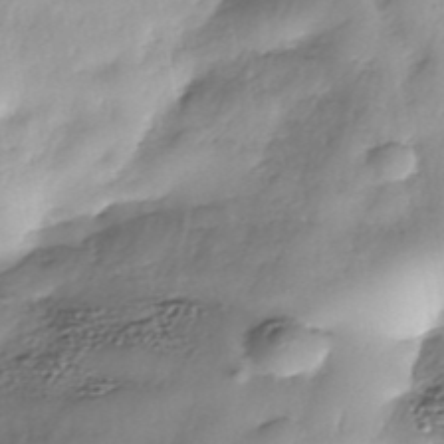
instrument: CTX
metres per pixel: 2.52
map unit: Nhe
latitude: -38.1795
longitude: -148.2900
